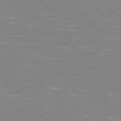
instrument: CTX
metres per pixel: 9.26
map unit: Hpe
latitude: 78.4412
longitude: -140.1011
